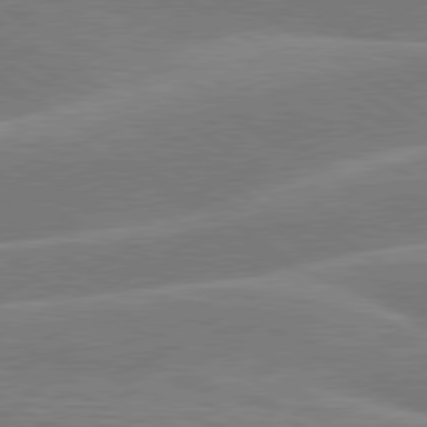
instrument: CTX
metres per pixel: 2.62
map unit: lApd
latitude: 79.6316
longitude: -122.4223
